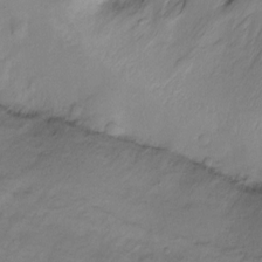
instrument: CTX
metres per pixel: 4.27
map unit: Ht
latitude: -8.1228
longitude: -39.3104
